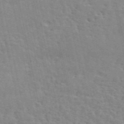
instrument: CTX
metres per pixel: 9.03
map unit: ANa
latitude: 49.0081
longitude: -78.9892
